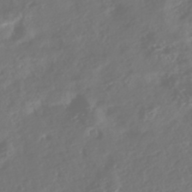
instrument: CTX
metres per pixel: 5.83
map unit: Nhe
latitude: -46.3117
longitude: 151.9178
